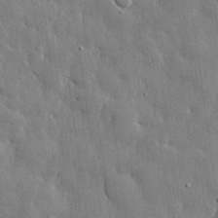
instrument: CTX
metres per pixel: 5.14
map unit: eHh
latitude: 29.4615
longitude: -79.7450
